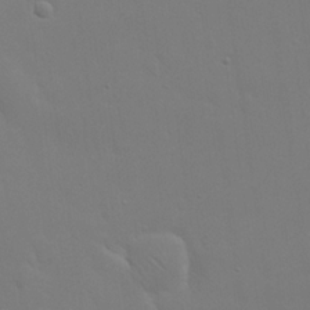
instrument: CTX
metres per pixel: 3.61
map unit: eHh
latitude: 24.1766
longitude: -65.8205
